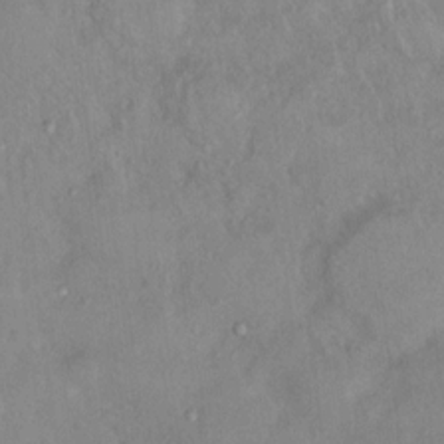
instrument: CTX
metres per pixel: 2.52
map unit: Nhu
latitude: 11.7828
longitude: -26.7813
